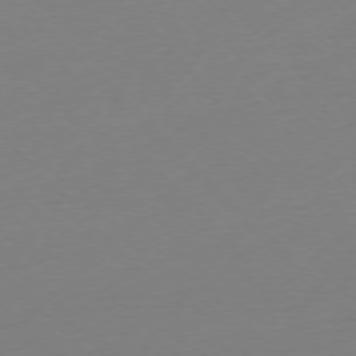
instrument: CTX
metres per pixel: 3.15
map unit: Ap
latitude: -76.8975
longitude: -70.1767
